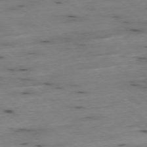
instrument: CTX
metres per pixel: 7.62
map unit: Ap
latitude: -77.4265
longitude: -90.0255
